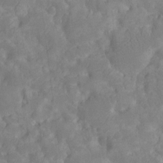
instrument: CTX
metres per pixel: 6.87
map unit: Ht
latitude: -10.7085
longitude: -23.6316
